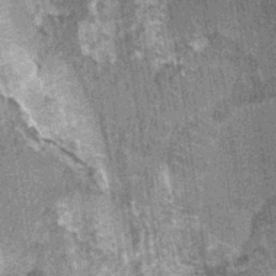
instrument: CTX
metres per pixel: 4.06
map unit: Ht
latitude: 0.1766
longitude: -17.4615
